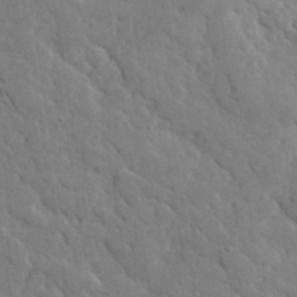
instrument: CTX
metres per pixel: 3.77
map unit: lHvf
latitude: 34.7246
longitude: -86.9325
